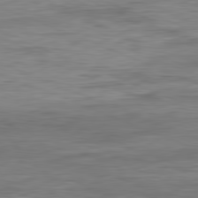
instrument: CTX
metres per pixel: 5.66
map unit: Ap
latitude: -81.9178
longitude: -73.9528
